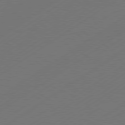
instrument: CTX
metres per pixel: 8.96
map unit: Hpe
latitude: -80.5952
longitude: 15.8045
